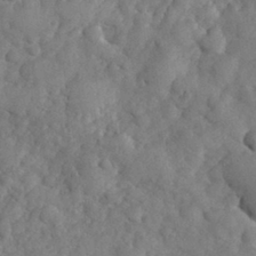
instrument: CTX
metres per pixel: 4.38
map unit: eHh
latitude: 30.7058
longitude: -70.7435
